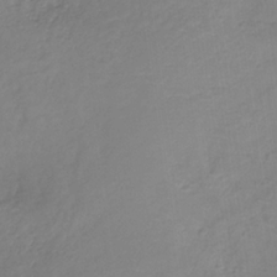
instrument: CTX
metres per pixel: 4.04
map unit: HNb
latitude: -31.9745
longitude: 59.5777
